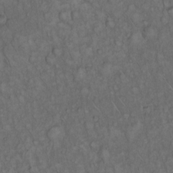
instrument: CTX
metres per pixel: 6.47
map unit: Hto
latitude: 15.5749
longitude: -56.8380
